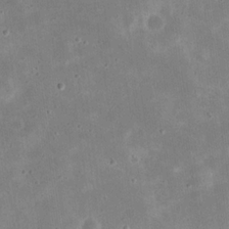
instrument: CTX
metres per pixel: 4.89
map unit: eHh
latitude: 21.6316
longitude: -67.8016
